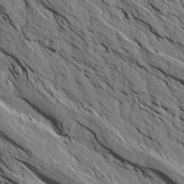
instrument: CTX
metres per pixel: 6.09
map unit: Aa
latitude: 15.0459
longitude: -146.2712
